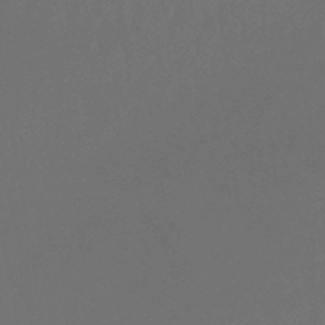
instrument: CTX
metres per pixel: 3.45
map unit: lHb
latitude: -44.2551
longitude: 74.6519
